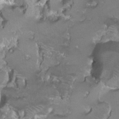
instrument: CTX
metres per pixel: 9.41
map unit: Hto
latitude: 21.6127
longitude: -32.1389
